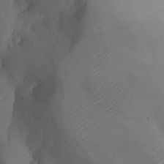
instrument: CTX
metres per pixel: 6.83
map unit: Aa
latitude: 24.6301
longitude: -127.6694
